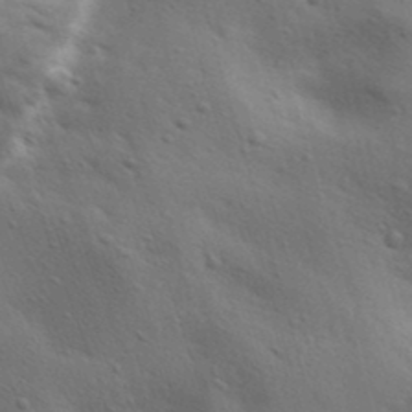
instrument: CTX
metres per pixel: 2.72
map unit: lAa
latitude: 18.3656
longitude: -138.9136
